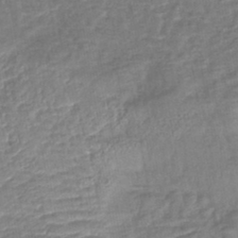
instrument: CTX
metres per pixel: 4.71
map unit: lHb
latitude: -43.0297
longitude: 81.6722
